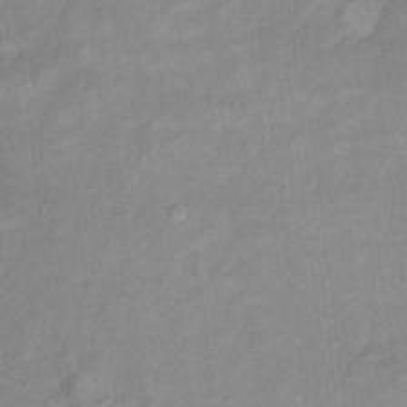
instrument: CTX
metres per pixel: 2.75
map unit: Hto
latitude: 7.7639
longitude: -36.4223
